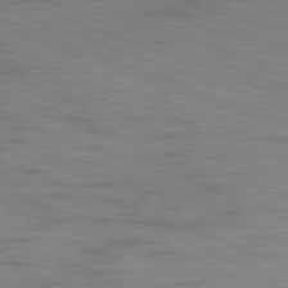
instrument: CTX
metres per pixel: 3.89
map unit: Ap
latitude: -81.4833
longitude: -73.0648
